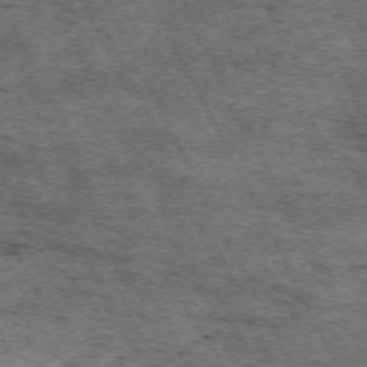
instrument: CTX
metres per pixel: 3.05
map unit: Hpe
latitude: -70.8597
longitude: 11.8611
